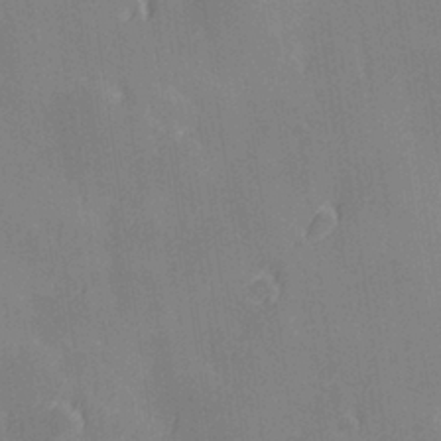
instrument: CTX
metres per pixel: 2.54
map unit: Hve
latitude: 28.1200
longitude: 145.4643
